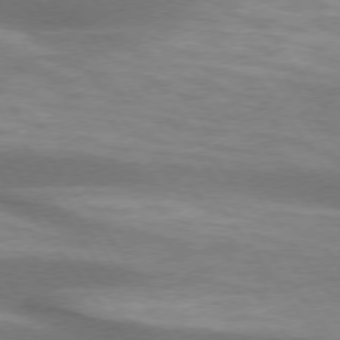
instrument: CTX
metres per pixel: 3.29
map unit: lApd
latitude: 74.5735
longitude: -49.7072
